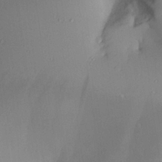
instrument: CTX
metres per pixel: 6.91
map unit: Aa
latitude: 24.2711
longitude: -132.7435
